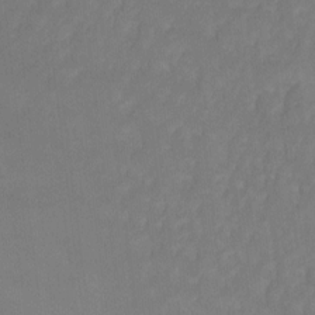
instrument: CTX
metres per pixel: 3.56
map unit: Ht
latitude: -10.5385
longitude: -39.5749
